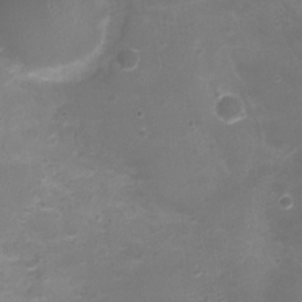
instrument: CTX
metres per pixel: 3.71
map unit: Nhu
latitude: 5.1025
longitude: -17.7072
